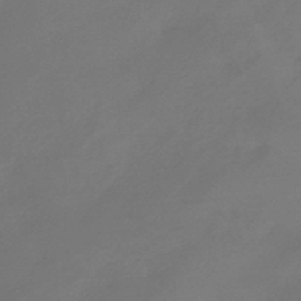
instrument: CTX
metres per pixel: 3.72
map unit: HNhu
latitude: -42.9730
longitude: 92.1228
